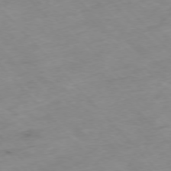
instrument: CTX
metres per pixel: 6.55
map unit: Hpe
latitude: -76.8597
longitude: -17.4804
